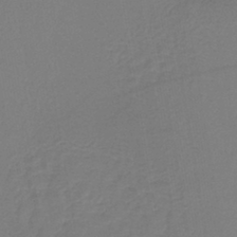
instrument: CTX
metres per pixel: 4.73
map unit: lHb
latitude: -42.1983
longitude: 64.4440
